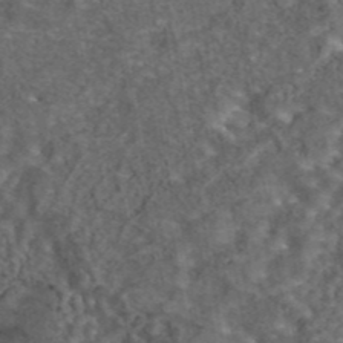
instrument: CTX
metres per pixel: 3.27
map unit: eAb
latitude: 43.5938
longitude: 107.3699
